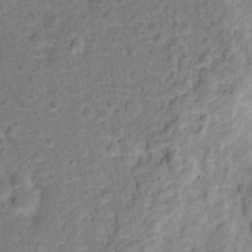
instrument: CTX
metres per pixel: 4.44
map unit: Hto
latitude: 13.8395
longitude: -38.7246
